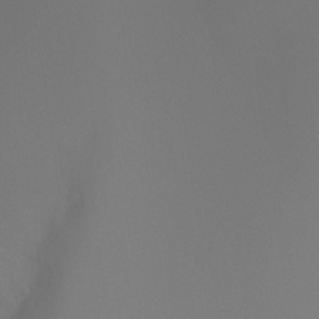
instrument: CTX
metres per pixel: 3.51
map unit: Ht
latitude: -4.0472
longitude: -61.6127
